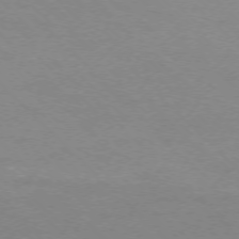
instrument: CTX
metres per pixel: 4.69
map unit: Ap
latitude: -75.8990
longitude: -82.0822
